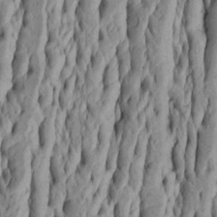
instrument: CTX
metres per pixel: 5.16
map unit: Htu
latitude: -5.5021
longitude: 151.7477
